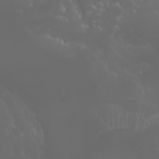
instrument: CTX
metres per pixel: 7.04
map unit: Htu
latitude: -1.3321
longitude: -75.0836
